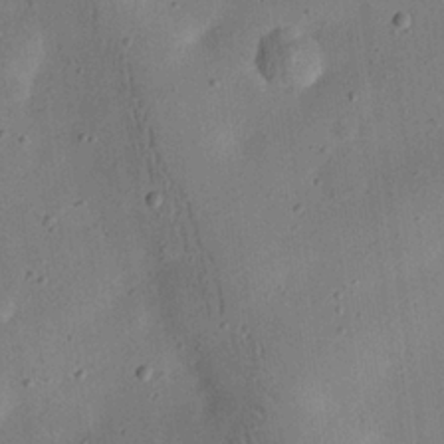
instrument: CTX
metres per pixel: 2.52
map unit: eHh
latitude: 24.6868
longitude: -69.0837
